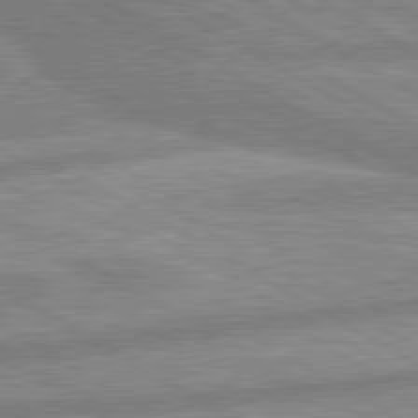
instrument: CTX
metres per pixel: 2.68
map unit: lApd
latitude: 80.1956
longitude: -171.0458
